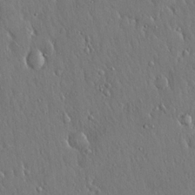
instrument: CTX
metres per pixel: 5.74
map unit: Hto
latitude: 17.6883
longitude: -58.4979
